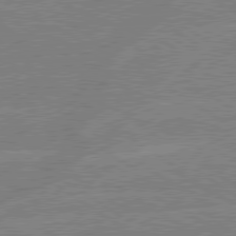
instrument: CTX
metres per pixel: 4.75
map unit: lApd
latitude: 79.2348
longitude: -132.9514
